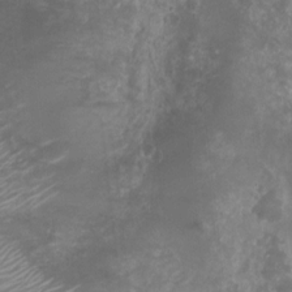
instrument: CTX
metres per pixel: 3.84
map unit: Nhu
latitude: 7.4048
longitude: -22.0633
